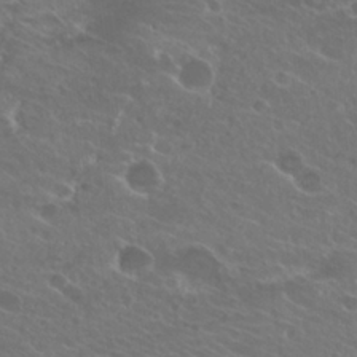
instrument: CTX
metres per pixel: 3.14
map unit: Hto
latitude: 25.3292
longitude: -39.4615
